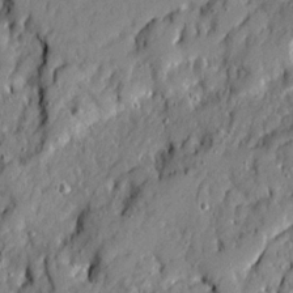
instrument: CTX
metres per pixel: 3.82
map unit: Ave
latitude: 19.6127
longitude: -129.1592
